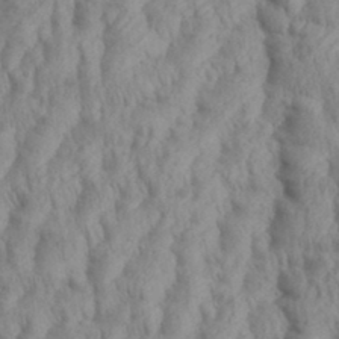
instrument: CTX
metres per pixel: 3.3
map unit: eHh
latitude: 35.9339
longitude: -137.7639
